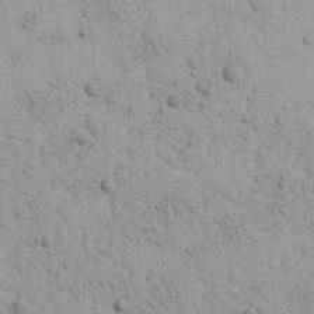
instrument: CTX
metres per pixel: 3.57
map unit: Ave
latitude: 18.2144
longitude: -140.9891
